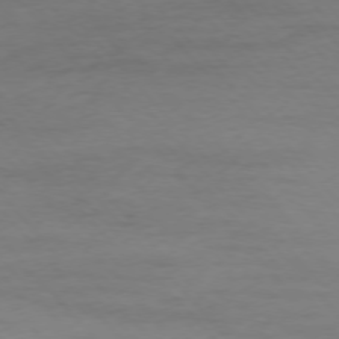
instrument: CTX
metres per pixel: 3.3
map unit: Ap
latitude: -76.7085
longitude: -83.6693
